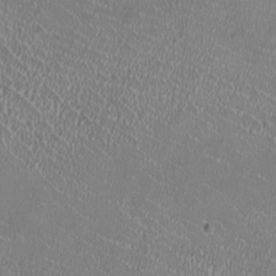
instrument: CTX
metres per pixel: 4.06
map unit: HNhu
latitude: -2.1794
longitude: -0.2711
